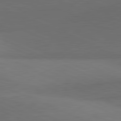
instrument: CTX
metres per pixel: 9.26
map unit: lApd
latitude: 81.4615
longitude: 137.8989
